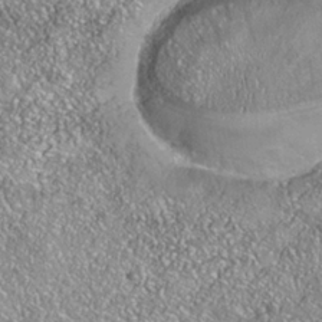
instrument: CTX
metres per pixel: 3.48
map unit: Nhe
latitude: -38.1606
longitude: 137.8044
